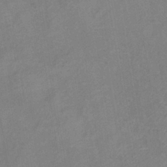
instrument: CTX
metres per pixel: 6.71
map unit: lHb
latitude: -37.5021
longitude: 72.5007
